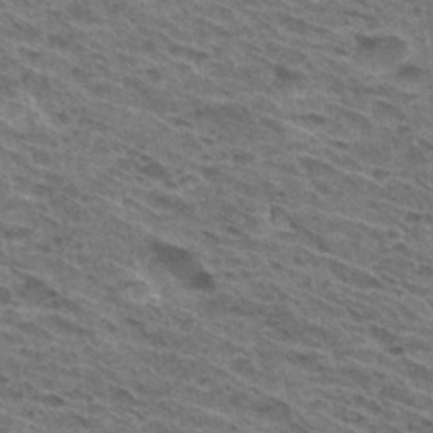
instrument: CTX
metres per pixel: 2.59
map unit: Hto
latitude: 32.2334
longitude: -46.6491
